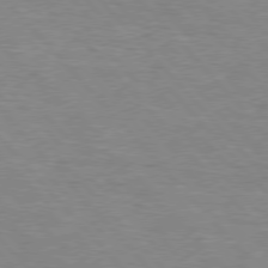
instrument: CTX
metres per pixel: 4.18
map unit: Hpe
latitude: 76.5545
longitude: -152.1200
